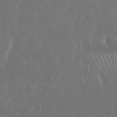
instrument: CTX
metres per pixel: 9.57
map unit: Nhu
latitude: 30.3468
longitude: -59.1214
